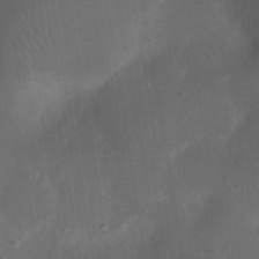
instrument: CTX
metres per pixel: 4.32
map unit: eHh
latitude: 23.5371
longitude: -70.5735
